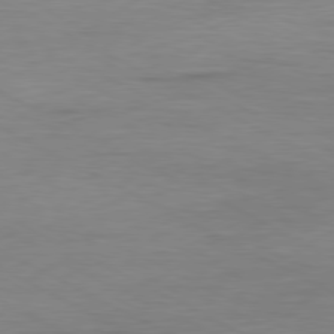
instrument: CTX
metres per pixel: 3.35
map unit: Ap
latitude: -80.2362
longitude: -82.8946
